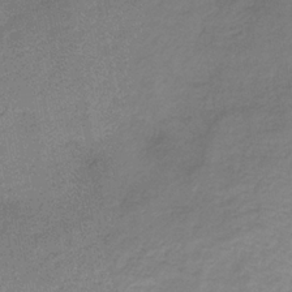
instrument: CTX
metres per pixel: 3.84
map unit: HNb
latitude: -33.2187
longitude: 57.4832
